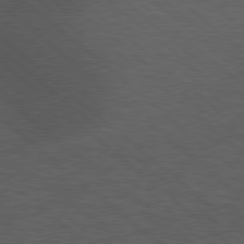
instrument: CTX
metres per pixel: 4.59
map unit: Hpe
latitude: 78.2523
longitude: -154.3089
